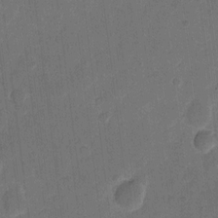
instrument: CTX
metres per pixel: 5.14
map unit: eHh
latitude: 11.7639
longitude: -66.8946
